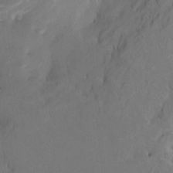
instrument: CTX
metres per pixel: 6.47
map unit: Htu
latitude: -6.1794
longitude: 144.8408
